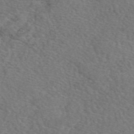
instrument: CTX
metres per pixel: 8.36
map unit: eAb
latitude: 49.7450
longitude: 113.2565
